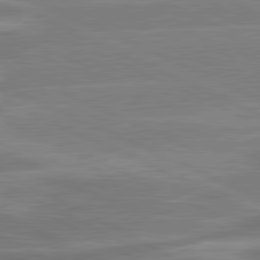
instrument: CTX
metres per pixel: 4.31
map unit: lApd
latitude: 81.2726
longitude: -128.9702
